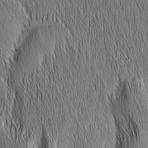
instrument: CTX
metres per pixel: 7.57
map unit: Nhu
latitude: -6.3495
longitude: -151.8772
